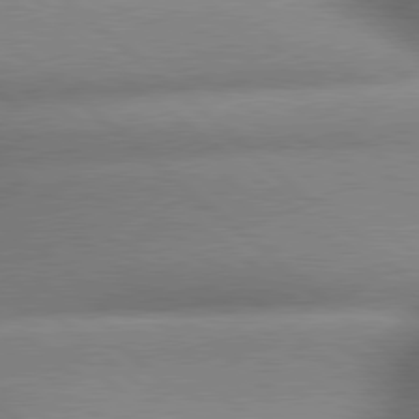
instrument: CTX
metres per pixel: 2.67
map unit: lApd
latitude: 79.5371
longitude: -163.1592
